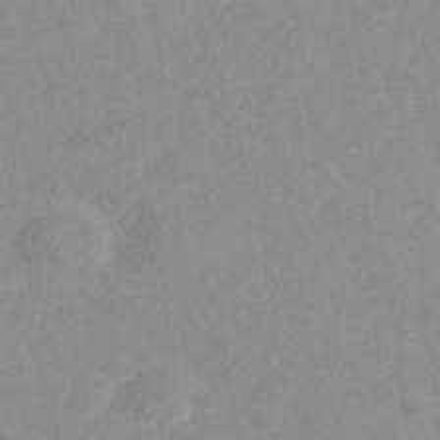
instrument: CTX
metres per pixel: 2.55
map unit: ANa
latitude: 40.1955
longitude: 23.3888
